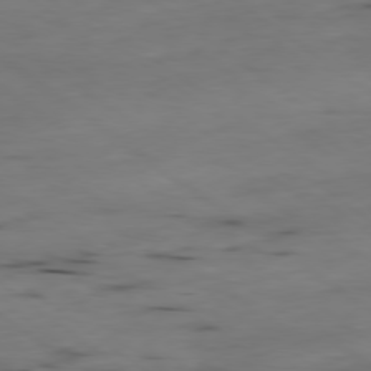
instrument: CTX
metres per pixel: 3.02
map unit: Ap
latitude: -79.4832
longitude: -73.5183
